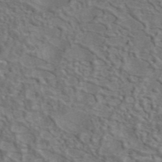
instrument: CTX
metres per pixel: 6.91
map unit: eAb
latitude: 42.2334
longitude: 108.9164
